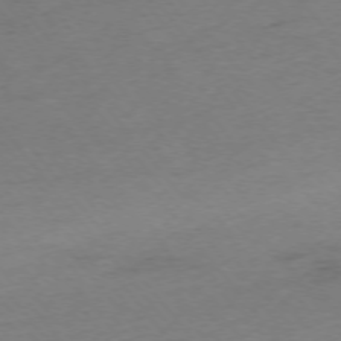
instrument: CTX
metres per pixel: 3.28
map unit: Ap
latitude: -75.3321
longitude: -72.3657
